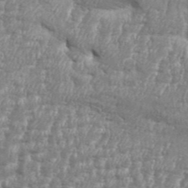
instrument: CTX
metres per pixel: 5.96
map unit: Aa
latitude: 34.1011
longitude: -135.7449
